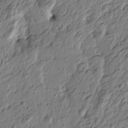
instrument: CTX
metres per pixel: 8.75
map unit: Htu
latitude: -4.8408
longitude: 179.6533
